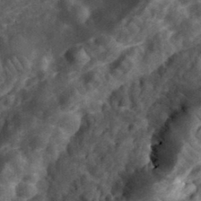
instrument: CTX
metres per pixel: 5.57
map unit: eHh
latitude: 35.3292
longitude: -78.7247
